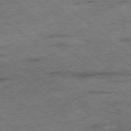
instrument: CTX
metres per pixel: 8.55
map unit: Ap
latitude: -78.4062
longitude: -50.3656
